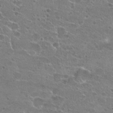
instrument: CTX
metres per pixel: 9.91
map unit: Hto
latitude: 22.0822
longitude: -41.6882
